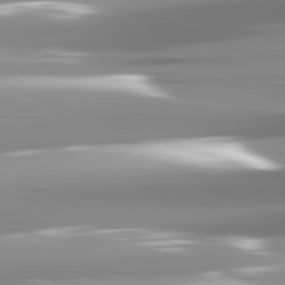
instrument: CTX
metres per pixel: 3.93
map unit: lApd
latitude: 81.8961
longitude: -138.8947
